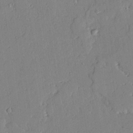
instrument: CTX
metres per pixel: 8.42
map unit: lAvf
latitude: 24.4601
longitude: -112.0822
